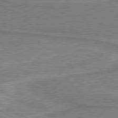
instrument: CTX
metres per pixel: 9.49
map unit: lApd
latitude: 80.4601
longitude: 141.4076
